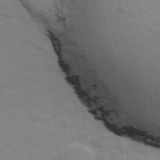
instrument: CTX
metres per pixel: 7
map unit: Ave
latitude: 11.1970
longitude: -102.1011
